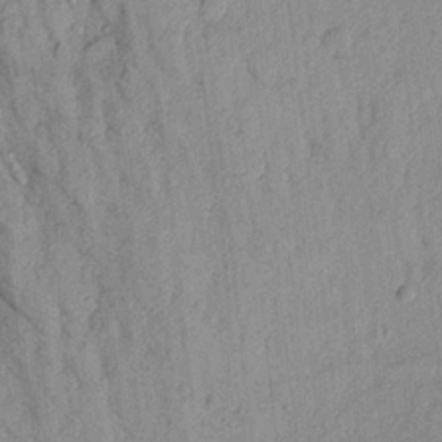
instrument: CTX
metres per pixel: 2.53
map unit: Aa
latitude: 17.0270
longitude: -147.2537
